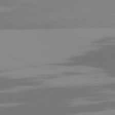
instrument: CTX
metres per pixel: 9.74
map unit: Hpe
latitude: 77.2915
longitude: -138.9703
